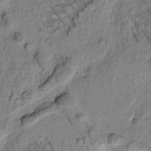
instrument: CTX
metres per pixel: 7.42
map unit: Htu
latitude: -2.4817
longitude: 172.2739
